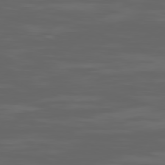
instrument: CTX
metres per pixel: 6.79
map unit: Ap
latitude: -79.8800
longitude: -94.1578
